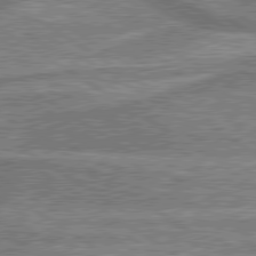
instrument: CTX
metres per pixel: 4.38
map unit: lApd
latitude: 79.8395
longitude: 174.8974
